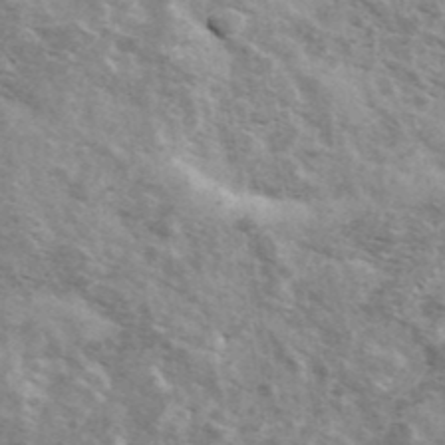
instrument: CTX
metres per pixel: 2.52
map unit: Ave
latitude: 40.8569
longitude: -109.8394
